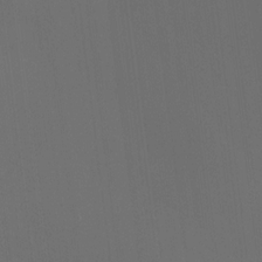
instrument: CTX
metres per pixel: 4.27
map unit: HNhu
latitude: 10.6680
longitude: 10.2173
